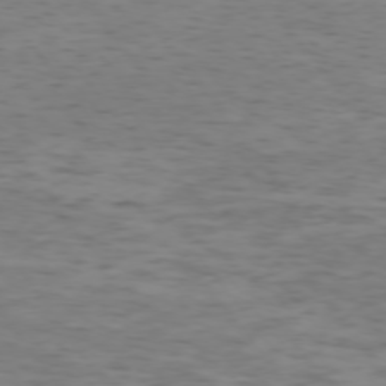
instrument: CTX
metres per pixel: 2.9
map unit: Ap
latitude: -75.1243
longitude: -79.7639
